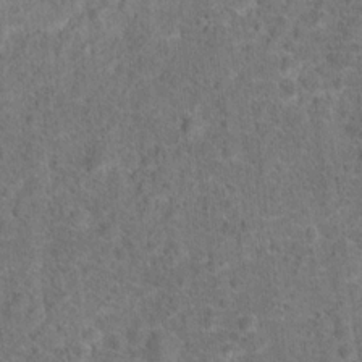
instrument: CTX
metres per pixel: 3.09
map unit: Hto
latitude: 15.9906
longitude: -41.6693
